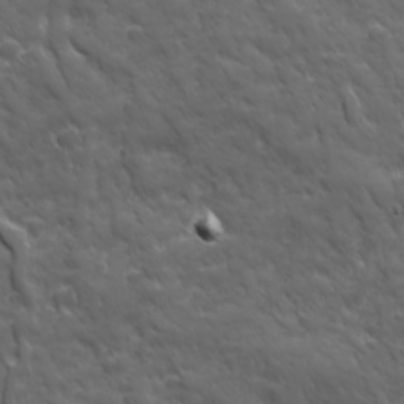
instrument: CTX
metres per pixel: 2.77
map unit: Ave
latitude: 19.1970
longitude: -133.8017
